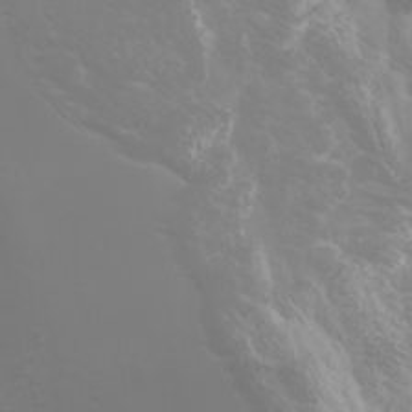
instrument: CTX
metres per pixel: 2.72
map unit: Htu
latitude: -4.7652
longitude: -89.6127
